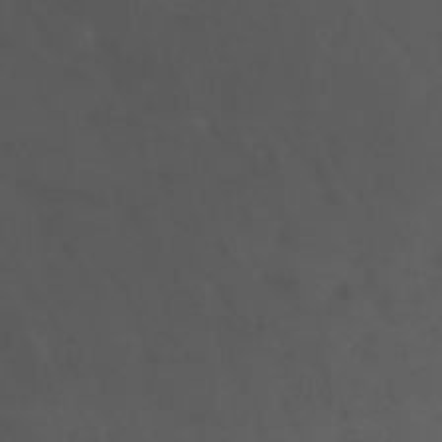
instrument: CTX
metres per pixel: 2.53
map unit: Nhu
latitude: -13.7667
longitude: -52.2334
